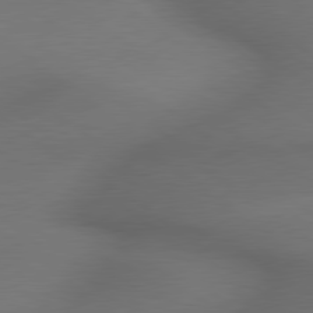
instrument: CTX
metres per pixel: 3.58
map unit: lApd
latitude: 79.4616
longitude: -172.8002
